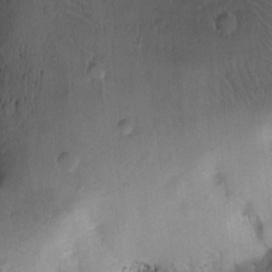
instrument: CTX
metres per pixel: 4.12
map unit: Ave
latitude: -11.0864
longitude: -121.3671
